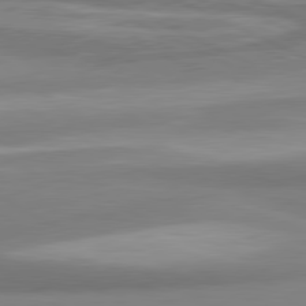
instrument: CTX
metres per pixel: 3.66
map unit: lApd
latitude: 80.8947
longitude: -175.7072
